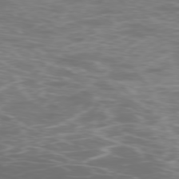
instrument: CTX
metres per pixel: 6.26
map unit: Ap
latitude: -78.8408
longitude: -92.8758
